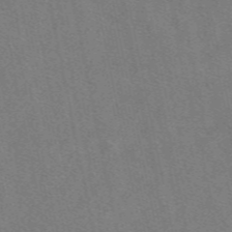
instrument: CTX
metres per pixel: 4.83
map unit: eAb
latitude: 49.3482
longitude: 120.9163
